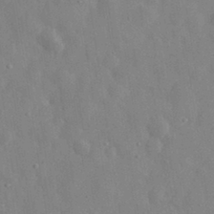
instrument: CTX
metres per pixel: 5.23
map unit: eHh
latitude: 31.8017
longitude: -72.6680
